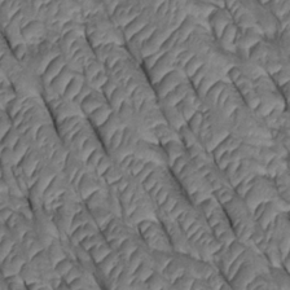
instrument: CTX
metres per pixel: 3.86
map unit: Htu
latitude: 0.3656
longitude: 147.9178
